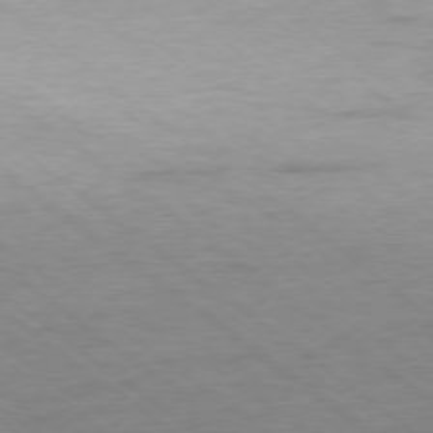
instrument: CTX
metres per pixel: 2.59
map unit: Ap
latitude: -78.2172
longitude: -82.1388
